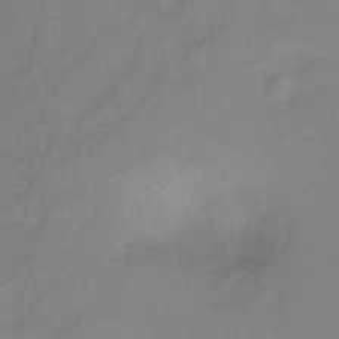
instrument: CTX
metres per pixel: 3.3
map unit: Ht
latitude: 5.9717
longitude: -29.6127
